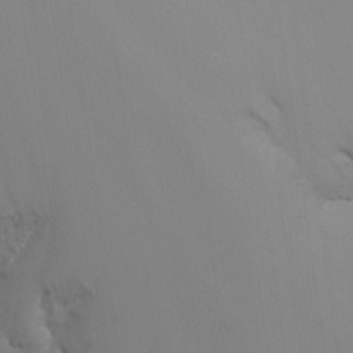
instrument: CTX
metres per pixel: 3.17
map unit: Nhu
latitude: -15.5777
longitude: -50.5545
